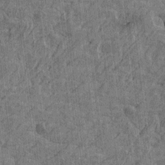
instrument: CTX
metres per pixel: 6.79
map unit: Htu
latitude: -5.3320
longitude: -179.2726
